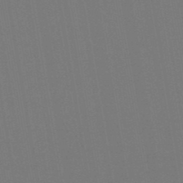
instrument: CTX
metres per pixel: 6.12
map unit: lHb
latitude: -46.9352
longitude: 73.1053
